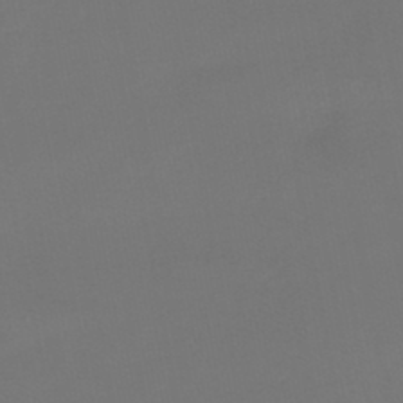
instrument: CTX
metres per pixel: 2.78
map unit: lHb
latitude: -43.5588
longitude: 63.6533
